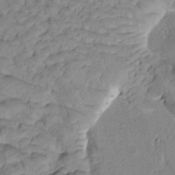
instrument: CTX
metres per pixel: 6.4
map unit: Htu
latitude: -0.9920
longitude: 173.2754
